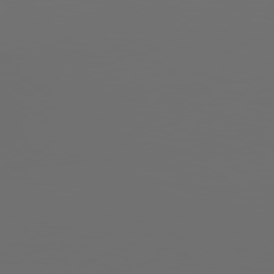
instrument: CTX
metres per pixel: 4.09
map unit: Hpe
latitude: 78.8191
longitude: 176.6707
